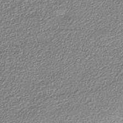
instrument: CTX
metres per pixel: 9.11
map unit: Nhu
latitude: -39.2943
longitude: -84.7435
